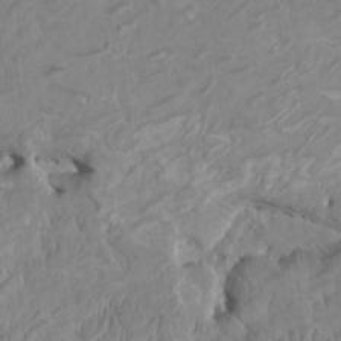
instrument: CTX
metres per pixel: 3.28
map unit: HNhu
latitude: 4.1389
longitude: -3.8772
